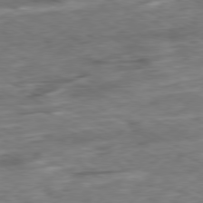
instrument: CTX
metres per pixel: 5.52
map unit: Ap
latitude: -79.3887
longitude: -68.3656
